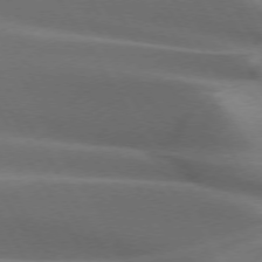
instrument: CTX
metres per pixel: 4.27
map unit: lApd
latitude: 73.1781
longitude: -51.1403
